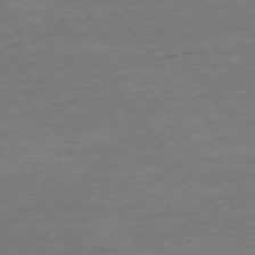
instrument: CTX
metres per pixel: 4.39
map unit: Ap
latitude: -75.3321
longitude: -84.3467
